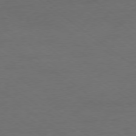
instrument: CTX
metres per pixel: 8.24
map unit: Ap
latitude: -79.0864
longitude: -97.2726
